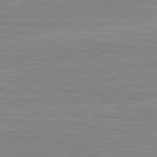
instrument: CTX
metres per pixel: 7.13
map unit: lApd
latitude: 80.7624
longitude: 171.4266
